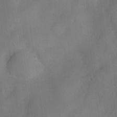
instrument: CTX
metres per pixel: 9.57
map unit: Nve
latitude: -27.2564
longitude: -148.4412
